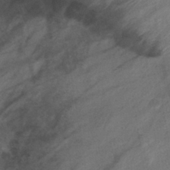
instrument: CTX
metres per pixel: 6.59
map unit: lHb
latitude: -40.6140
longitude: 77.8422
